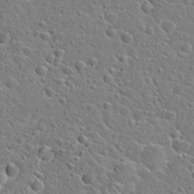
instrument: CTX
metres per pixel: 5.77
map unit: Hto
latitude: 24.7435
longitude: -46.6869
